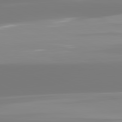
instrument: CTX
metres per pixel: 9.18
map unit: lApd
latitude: 81.8016
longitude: -149.9150
